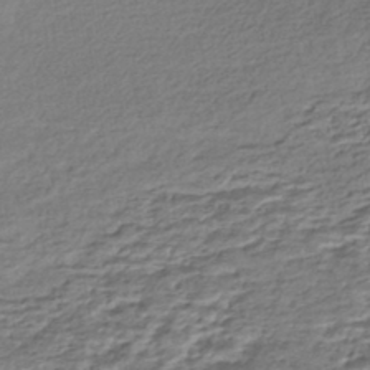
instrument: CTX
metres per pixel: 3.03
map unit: HNhu
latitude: -43.5399
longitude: 104.6707
